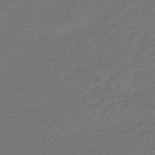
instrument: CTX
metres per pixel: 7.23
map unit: HNb
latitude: -47.3509
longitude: 54.5385
